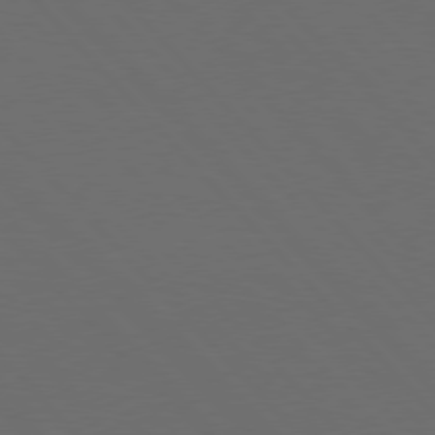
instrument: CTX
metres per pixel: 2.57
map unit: Hpe
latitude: 76.8002
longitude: -163.5560
